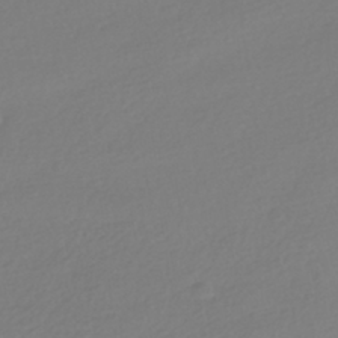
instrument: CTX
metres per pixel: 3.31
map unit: HNhu
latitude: -41.1809
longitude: 96.8408
